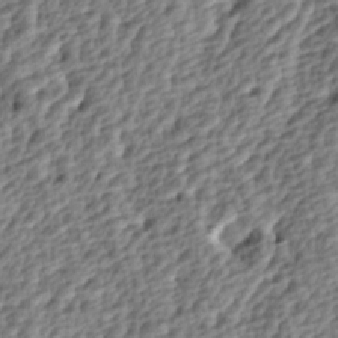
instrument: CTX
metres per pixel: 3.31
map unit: lAa
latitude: -4.4251
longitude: -122.6113
